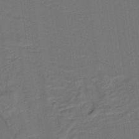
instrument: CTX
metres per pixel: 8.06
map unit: lHb
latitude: -39.6722
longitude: 55.0109
